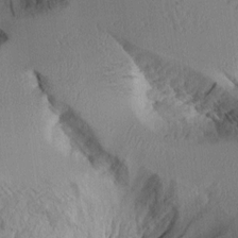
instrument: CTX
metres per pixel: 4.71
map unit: Aa
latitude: 11.1214
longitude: -127.6127
